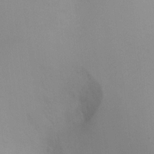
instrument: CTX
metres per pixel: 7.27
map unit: Ht
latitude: -5.1431
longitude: -28.8380
